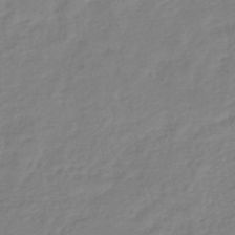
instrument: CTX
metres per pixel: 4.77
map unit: eHb
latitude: -41.1431
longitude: 81.1053
